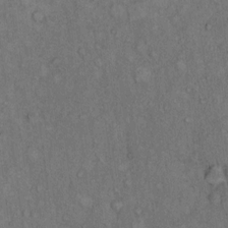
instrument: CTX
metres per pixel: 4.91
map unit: Hto
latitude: 11.2159
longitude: -59.5371
